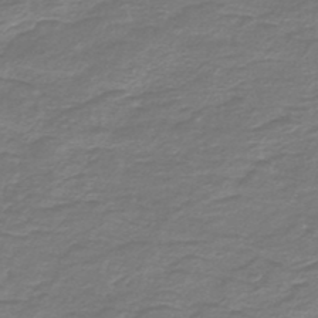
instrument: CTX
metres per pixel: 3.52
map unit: HNb
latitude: -47.5588
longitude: 52.5951
